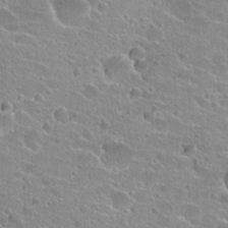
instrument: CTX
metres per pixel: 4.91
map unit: Hto
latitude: 24.1388
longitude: -43.6883
